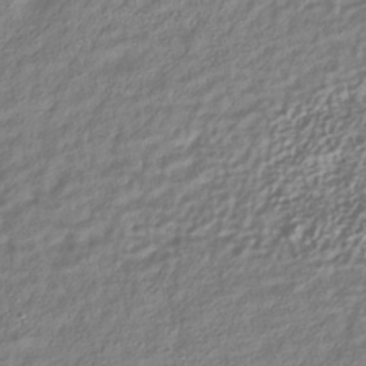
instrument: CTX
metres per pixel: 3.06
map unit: HNhu
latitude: -39.6344
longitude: 101.8044
